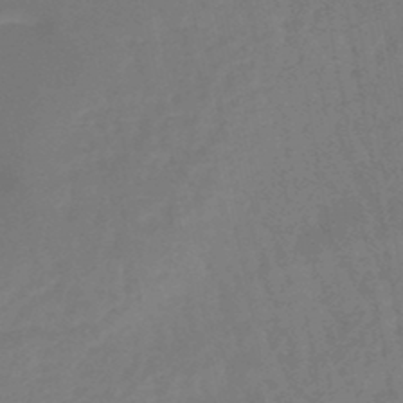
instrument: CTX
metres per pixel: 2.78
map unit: eHb
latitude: -46.4251
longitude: 81.9367
